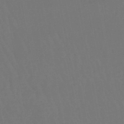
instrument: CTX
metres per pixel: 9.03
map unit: lHb
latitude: -47.0675
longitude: 77.7667
